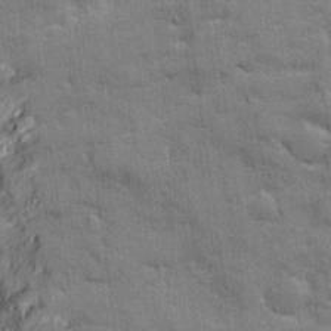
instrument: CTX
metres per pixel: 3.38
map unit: Ave
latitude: 20.6302
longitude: -129.5371
